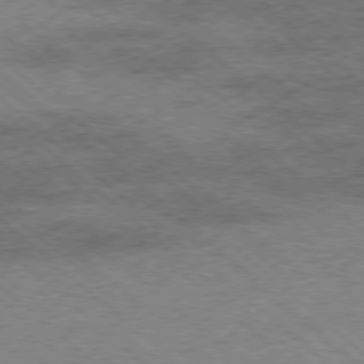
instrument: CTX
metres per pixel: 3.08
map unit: Ap
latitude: -78.2928
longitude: -48.9514
